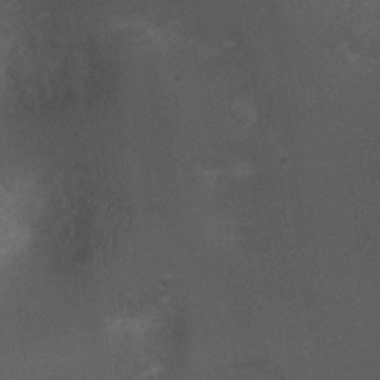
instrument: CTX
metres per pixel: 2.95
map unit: Ht
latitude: 2.4979
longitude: -26.9892
